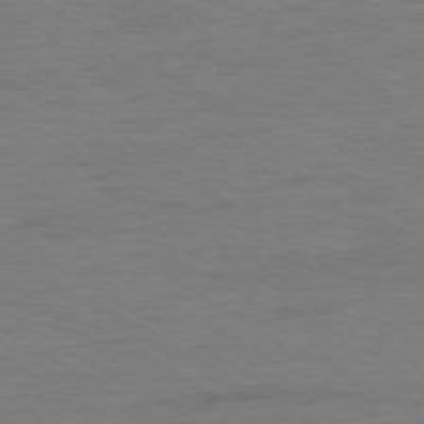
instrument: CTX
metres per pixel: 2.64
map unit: Ap
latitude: -80.1039
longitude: -86.9702
